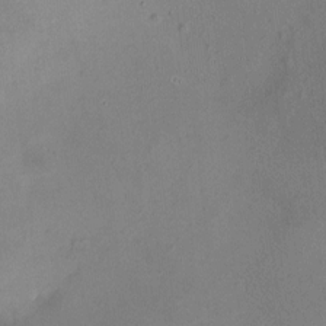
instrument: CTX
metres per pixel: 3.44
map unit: HNhu
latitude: 6.1767
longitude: 6.9163
